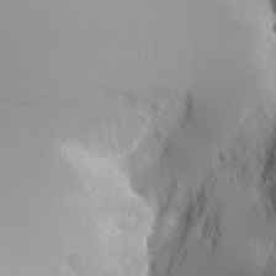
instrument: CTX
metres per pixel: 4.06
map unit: Aa
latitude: 18.9891
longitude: -125.1970
